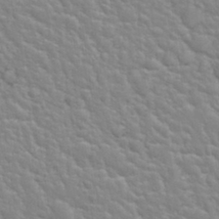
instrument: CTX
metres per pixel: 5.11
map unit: Nhu
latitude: 28.7246
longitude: -54.4979
